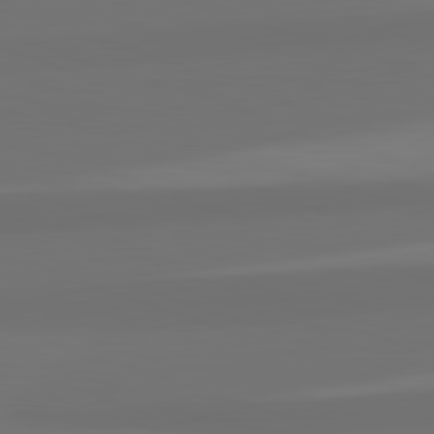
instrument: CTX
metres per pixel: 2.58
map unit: lApd
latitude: 82.6301
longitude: 159.1998
